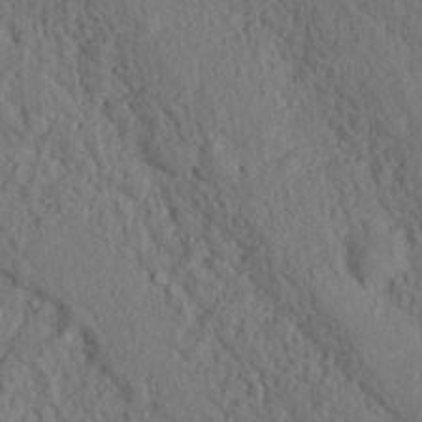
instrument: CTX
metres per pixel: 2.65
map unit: Nhu
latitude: 16.2145
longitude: -31.0837
